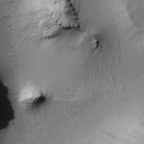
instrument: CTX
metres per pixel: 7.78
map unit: Htu
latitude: -0.3496
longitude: 173.3509
